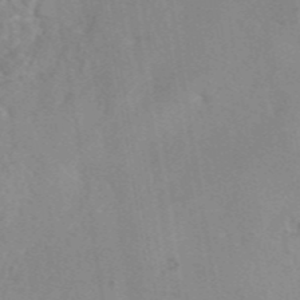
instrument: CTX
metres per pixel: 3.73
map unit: eAb
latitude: 45.9150
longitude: 111.1809
